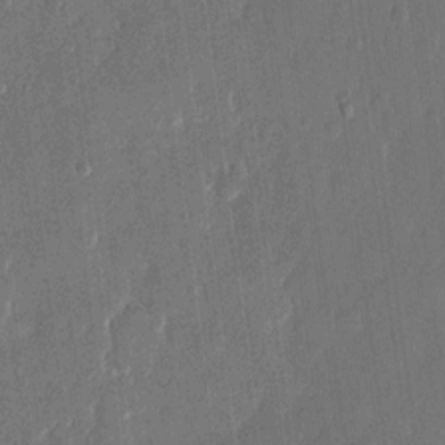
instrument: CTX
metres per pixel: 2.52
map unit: eHh
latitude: 13.6127
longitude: -71.0836
